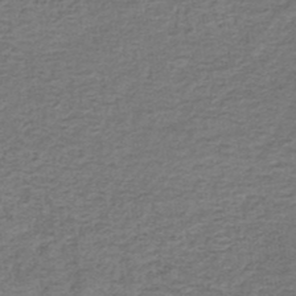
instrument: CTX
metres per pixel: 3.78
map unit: eHb
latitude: -33.8989
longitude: 75.8045
